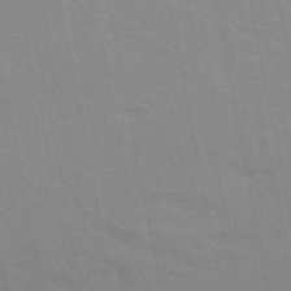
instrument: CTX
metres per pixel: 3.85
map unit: ANa
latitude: 48.8002
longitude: -73.6505
